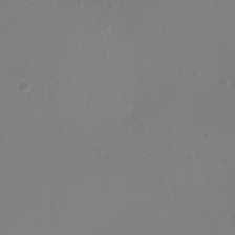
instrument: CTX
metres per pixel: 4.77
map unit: HNhu
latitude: 8.3656
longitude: -1.8583
